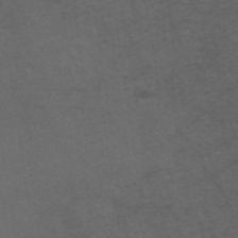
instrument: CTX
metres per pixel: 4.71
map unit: ANa
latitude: 38.8002
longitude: 22.9920
